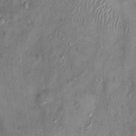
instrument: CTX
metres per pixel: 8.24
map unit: Nhu
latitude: 1.3670
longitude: -14.4979
